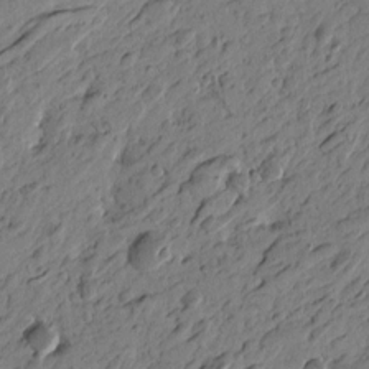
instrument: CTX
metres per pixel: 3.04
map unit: Htu
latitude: -3.9556
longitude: -179.6694
